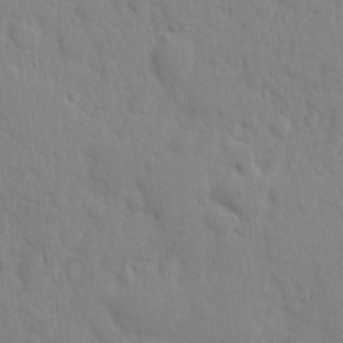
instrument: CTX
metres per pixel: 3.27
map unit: eHh
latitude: 6.2334
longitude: -72.3090
